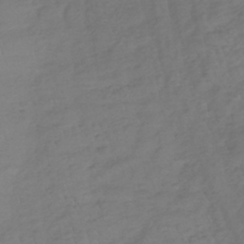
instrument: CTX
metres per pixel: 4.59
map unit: lHb
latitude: -39.2376
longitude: 70.0283
